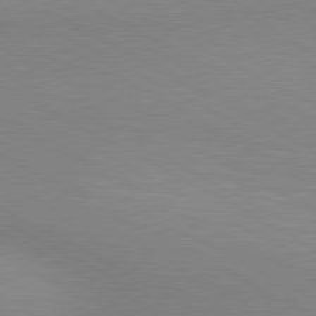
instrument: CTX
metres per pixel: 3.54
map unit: lApd
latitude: 80.5168
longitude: 134.7841
